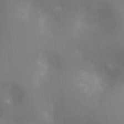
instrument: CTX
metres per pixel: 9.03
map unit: Ht
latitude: -8.8975
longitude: -24.3467
